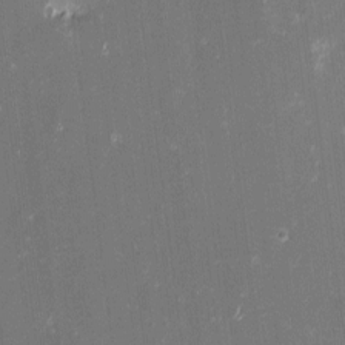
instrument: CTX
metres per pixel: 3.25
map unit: eHh
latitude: -2.6707
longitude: -85.5938
